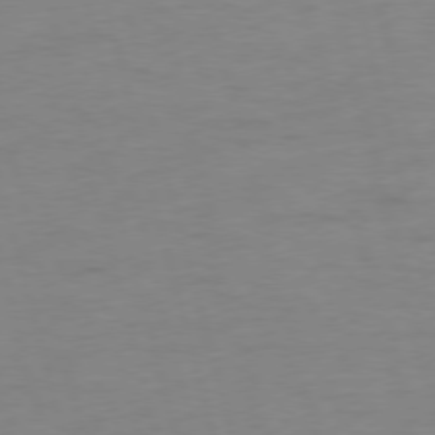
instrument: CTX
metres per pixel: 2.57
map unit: Ap
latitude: -76.1228
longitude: -73.9151
